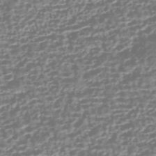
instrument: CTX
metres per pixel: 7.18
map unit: HNhu
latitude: -43.2564
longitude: 106.7463
